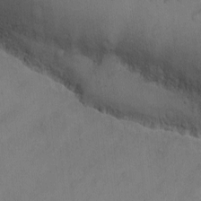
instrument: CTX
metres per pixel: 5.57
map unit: eHh
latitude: -9.9178
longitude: -67.1592
